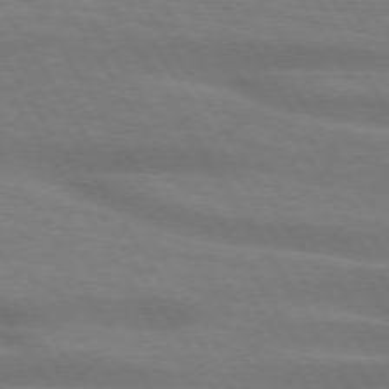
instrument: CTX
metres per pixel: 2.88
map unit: lApd
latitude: 73.6883
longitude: -53.3482
